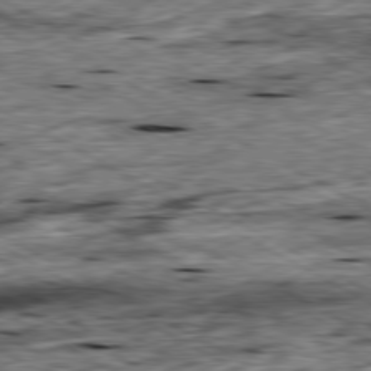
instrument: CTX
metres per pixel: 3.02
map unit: Ap
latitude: -80.5763
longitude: -88.0444
